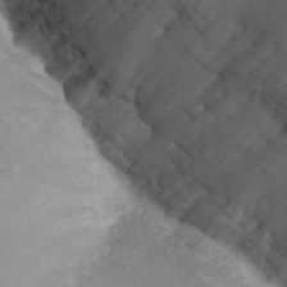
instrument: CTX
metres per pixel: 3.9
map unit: Nhu
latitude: 28.2900
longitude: -66.1199
